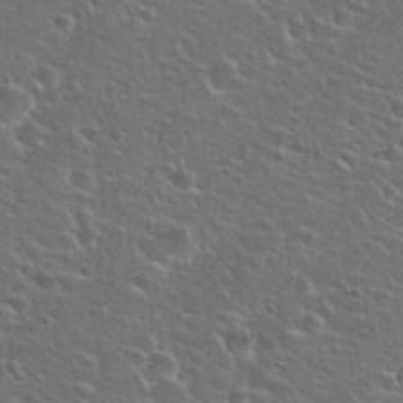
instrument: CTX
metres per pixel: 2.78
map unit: Hto
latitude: 25.7827
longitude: -50.1955
